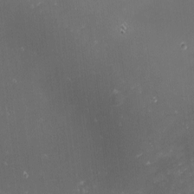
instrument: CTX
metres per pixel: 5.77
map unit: eHh
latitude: -1.5399
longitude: -80.4601
